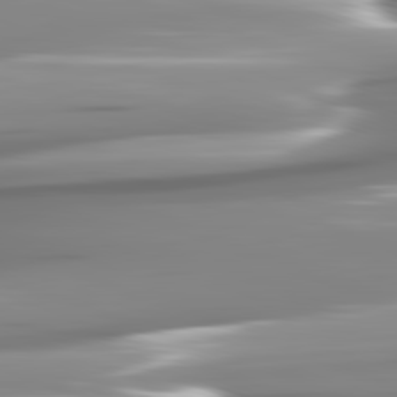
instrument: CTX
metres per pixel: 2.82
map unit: lApd
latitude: 82.1766
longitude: -143.8961
